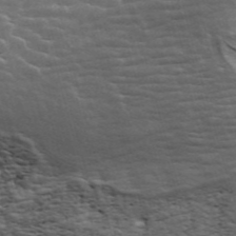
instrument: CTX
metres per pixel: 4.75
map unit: ANa
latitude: 43.1781
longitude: 47.1053
